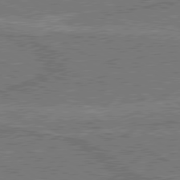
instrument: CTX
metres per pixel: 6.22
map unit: lApd
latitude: 79.8395
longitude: 169.1998
